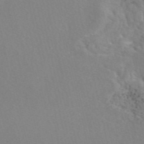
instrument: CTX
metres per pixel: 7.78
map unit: eAb
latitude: 47.1781
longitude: 112.5196
